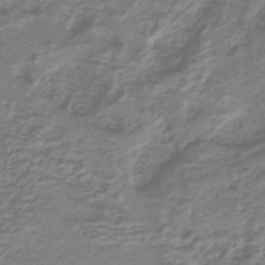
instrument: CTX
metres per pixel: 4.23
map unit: lHb
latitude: -41.5777
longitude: 52.0661
